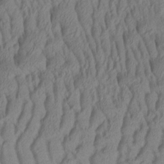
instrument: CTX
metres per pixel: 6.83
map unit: Aa
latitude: 25.9339
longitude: -136.1200
